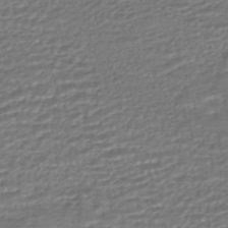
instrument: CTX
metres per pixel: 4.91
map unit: HNhu
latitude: -45.3699
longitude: 104.2361
